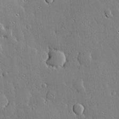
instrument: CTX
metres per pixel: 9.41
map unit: lHvf
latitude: 20.1578
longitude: 145.5966
